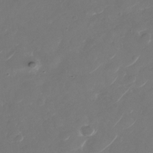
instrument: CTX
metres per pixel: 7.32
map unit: Nhu
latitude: -29.4832
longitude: -71.0458
